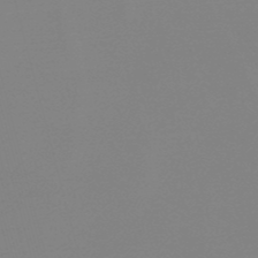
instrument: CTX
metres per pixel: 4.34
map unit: lHb
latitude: -49.0865
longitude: 68.4251
